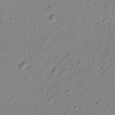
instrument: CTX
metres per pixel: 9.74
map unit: lAvf
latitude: -9.3887
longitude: -119.8772
